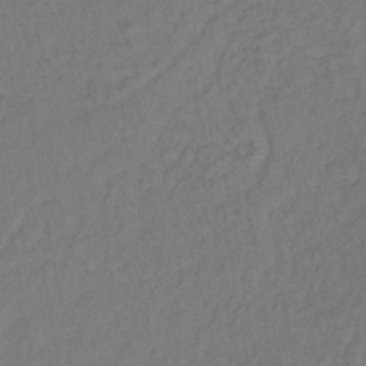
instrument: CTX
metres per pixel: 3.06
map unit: lHb
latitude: -35.1620
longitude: 64.8030
